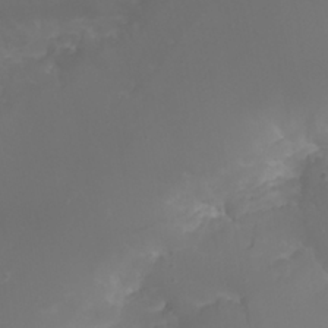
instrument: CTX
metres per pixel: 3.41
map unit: Nhu
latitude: 22.2333
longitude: -64.7246
